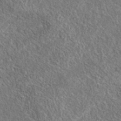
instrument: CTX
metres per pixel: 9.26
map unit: eAb
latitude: 37.0837
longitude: 112.5007
